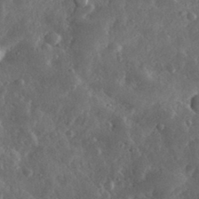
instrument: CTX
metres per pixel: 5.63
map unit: lHvf
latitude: 32.7057
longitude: -90.2334
